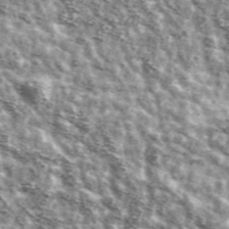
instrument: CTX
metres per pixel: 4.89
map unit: Ave
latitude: 41.2726
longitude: -106.3089
